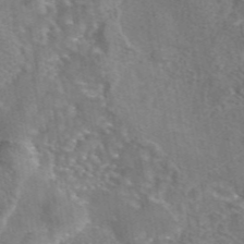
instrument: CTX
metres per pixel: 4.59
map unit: eAb
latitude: 45.2915
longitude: 106.9920
